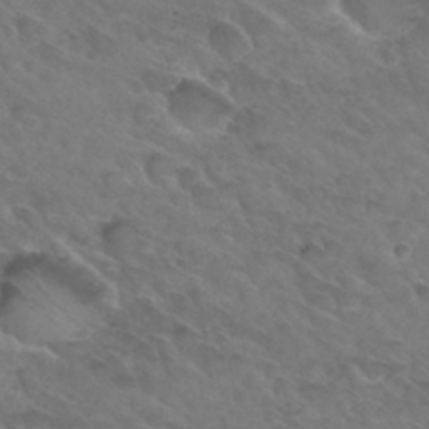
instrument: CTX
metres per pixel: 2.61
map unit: Hto
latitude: 32.4601
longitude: -46.1389
